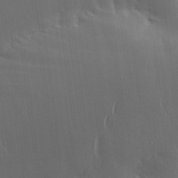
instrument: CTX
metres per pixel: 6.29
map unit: lHvf
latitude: 18.4601
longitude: -117.6127
